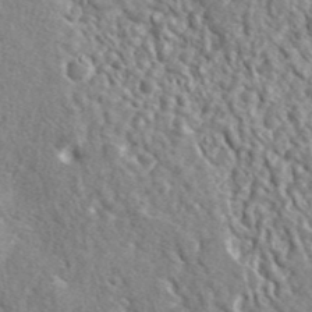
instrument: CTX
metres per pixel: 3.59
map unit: lHvf
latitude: 42.3467
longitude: -89.8206
